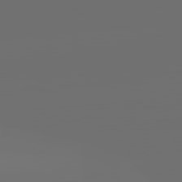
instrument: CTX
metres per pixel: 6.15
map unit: lApd
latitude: 82.1011
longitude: -152.6302
